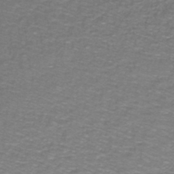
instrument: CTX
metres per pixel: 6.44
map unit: lHb
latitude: -42.8030
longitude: 55.7478
